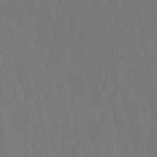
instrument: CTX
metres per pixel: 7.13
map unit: eHb
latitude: -50.7652
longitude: 77.4265
